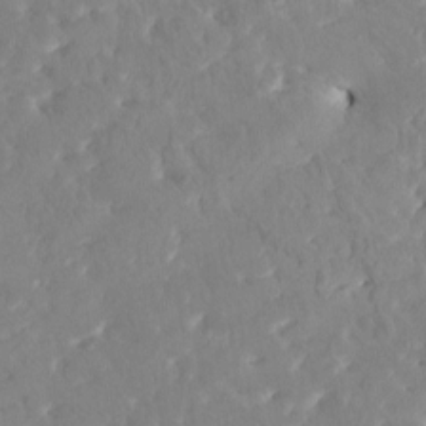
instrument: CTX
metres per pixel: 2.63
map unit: HNhu
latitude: 5.0080
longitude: 10.1606
